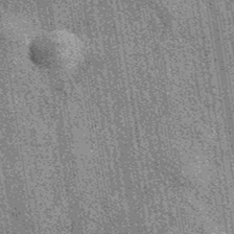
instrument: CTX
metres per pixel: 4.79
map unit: eAb
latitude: 39.0269
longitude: 107.1809
